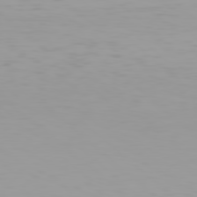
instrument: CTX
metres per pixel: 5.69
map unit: Hpe
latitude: 78.3090
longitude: -137.6505
